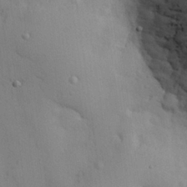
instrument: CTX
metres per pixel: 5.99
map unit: eHh
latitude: 26.6302
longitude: -75.2726
